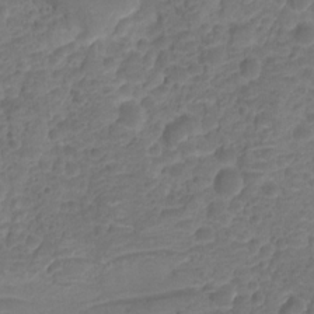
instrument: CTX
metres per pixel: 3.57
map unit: HNhu
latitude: -20.8408
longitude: 85.0864
